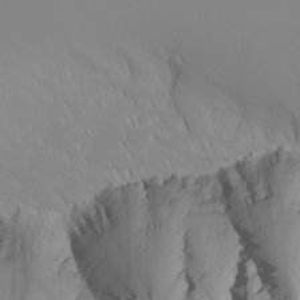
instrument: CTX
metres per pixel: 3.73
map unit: Nhu
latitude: -6.3495
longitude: -88.1578
